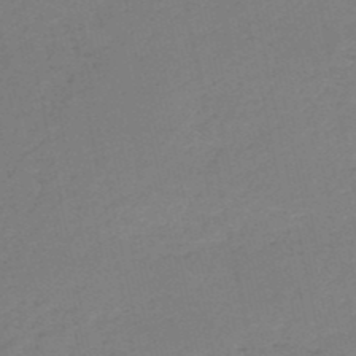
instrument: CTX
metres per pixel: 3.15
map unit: HNb
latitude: -50.8030
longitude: -52.3845
